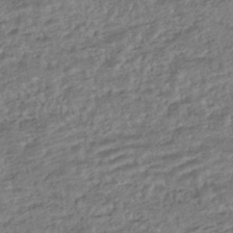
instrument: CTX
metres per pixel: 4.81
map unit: HNhu
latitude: -44.1606
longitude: 104.0094
